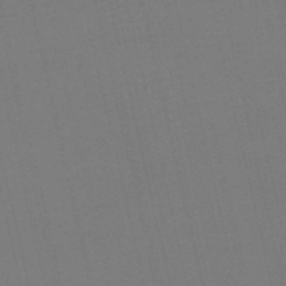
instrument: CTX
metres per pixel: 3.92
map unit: lHb
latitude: -47.1431
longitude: 60.9731
